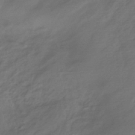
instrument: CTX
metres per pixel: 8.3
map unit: HNhu
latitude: -42.8596
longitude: 94.9163
